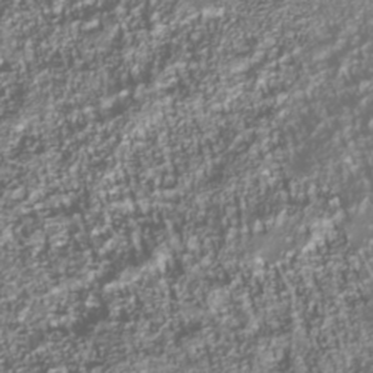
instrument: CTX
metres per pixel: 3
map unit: Nhu
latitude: -39.7478
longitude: -82.5356
